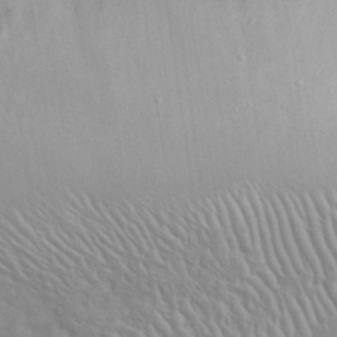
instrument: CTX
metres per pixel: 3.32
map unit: eHh
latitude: 32.1578
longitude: -61.4426
